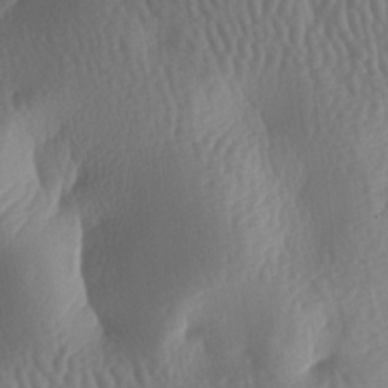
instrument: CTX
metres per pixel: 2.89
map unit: lAa
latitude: -7.5966
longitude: -128.3278
